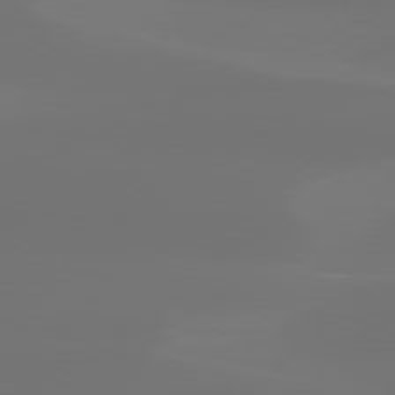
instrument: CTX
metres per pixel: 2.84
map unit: Hpe
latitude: 78.0444
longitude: -128.9514
